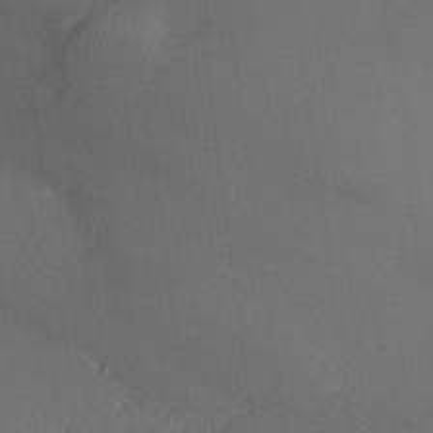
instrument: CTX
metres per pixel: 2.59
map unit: lHvf
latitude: 25.8961
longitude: 140.9731
